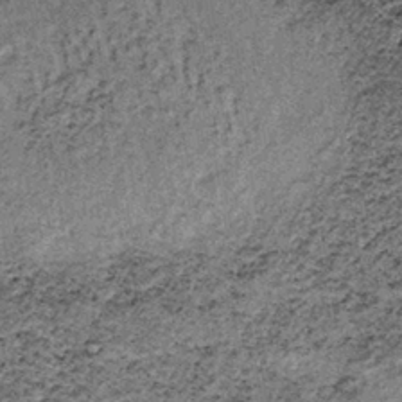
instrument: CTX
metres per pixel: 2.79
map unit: lHb
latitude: -37.6910
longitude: 66.8786
